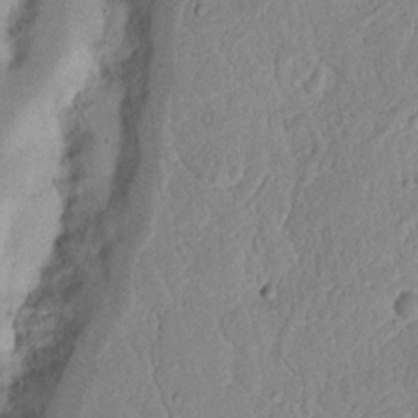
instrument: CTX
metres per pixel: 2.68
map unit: Nhu
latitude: 17.2159
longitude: -74.4790
